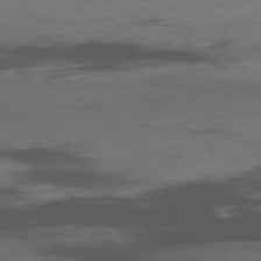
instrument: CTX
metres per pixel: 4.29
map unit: Hpe
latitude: -78.7463
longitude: -18.3089
